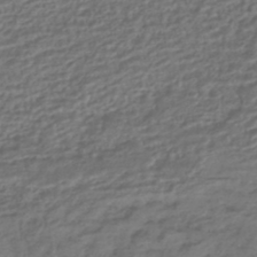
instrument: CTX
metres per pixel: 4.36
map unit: HNhu
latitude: -43.2753
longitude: 104.8786
